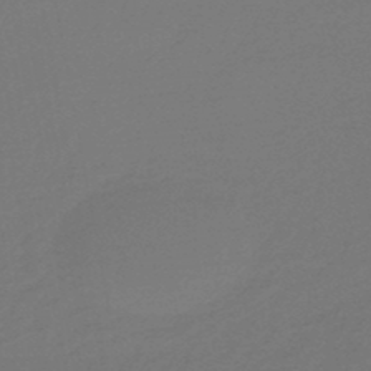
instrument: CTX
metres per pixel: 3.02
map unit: eHb
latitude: -47.1998
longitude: 88.7652
